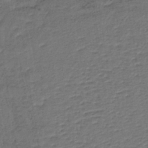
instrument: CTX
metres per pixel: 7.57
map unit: lHb
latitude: -38.5007
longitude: 56.9541
